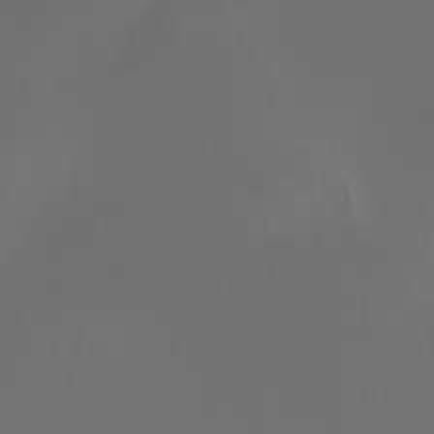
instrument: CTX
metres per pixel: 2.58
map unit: Htu
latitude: -13.1809
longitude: -71.0458
